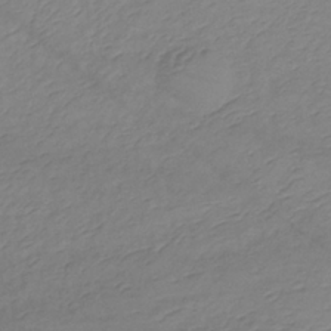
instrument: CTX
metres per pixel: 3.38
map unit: lHb
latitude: -34.5952
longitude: 71.4832
